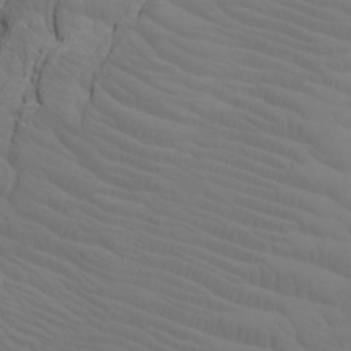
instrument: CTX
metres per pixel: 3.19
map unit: Htu
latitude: -7.2376
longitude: -69.4615
